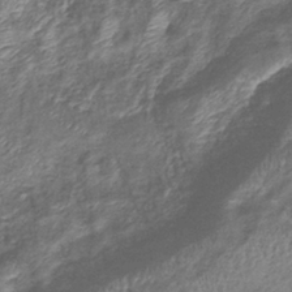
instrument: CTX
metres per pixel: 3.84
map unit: eHb
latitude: -37.8611
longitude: 76.1228
